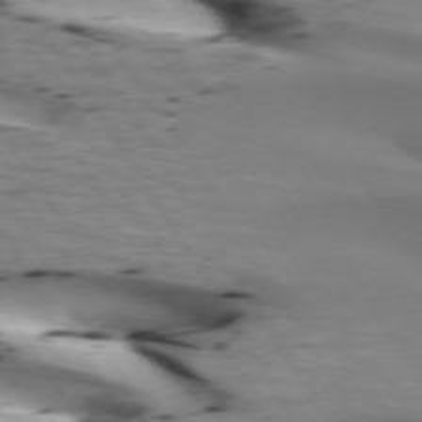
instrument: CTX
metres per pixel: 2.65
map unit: lApd
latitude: 72.8569
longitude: -52.8002
